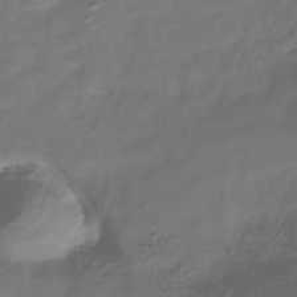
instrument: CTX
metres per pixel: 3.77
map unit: Hve
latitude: -31.4265
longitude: 94.1605
